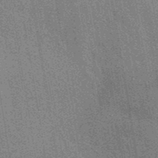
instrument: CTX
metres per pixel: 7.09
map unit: eAb
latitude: 40.1577
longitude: 107.2565
